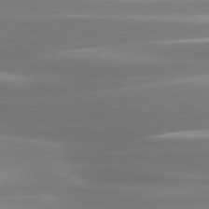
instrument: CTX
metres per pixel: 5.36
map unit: lApd
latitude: 80.3845
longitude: -135.3859
